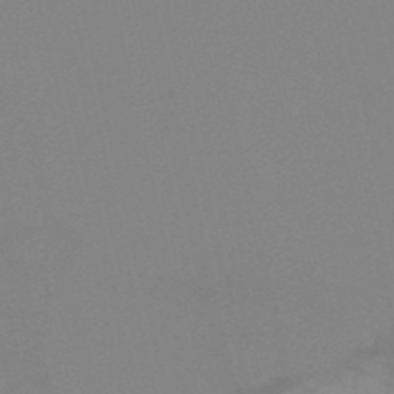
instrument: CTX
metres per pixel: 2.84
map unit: HNb
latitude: -53.1998
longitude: -50.1200
